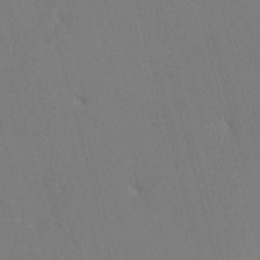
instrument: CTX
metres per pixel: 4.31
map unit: HNhu
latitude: 7.5182
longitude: 4.4629
